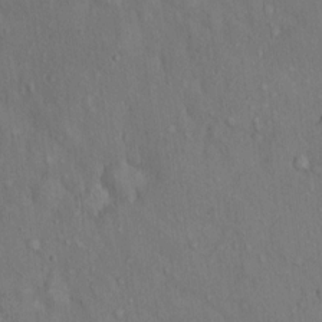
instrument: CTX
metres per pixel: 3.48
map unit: Hto
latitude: 14.0633
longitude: -58.1389
